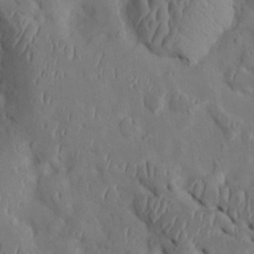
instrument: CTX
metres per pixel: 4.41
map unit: Htu
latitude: 0.4034
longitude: 148.4629
